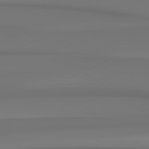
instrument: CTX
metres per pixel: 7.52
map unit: Hpe
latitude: 78.7247
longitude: -136.7435
